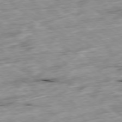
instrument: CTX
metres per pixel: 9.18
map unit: Ap
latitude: -79.7099
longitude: -89.6316
